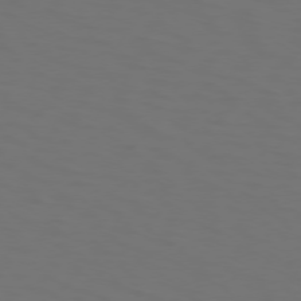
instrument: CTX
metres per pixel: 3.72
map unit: Hpe
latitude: 73.8017
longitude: -125.6316
